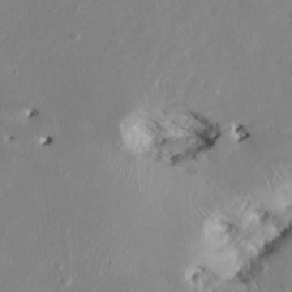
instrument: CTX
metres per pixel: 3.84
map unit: HNhu
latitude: 3.2348
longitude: -4.9703
